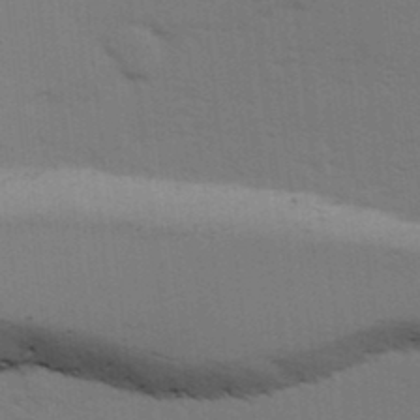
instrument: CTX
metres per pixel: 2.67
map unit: Ave
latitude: 13.9150
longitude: -102.4601
